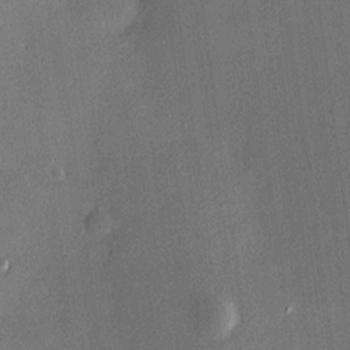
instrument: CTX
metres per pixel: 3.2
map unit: Hve
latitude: 18.4412
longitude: 150.3495
